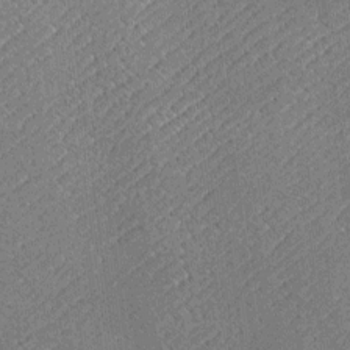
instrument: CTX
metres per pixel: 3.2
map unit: Htu
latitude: -7.0108
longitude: 155.7666
